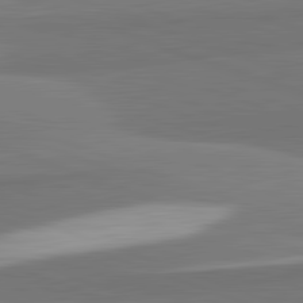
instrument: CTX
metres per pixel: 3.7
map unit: lApd
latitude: 82.4790
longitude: 152.8408
